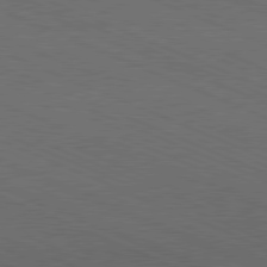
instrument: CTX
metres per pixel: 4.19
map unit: Hpe
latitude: -82.1606
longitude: 19.5777
